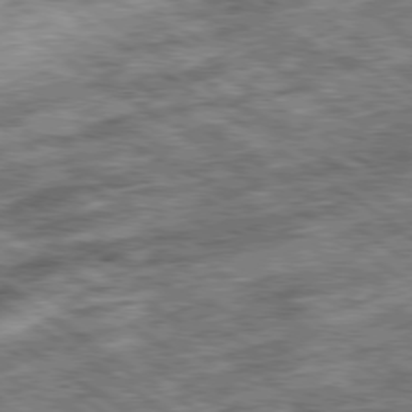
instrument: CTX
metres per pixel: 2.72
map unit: Ap
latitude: -79.7855
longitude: -50.6679
